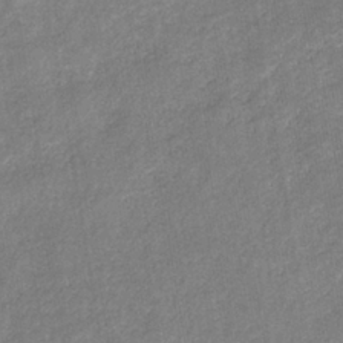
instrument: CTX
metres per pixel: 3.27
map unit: eHb
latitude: -34.6518
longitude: 74.3496
